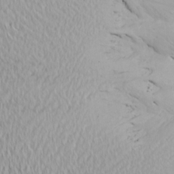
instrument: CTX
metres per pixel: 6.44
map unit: Aa
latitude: 18.9702
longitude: -144.0633
